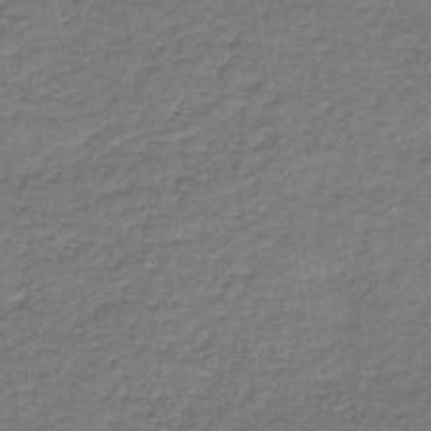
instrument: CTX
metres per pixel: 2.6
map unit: lHb
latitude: -35.6533
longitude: 61.0486
